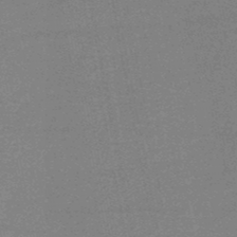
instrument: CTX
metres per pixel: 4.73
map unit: HNb
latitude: -47.9745
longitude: -39.5182
